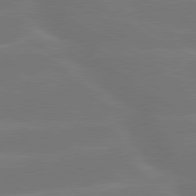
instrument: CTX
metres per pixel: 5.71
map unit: lApd
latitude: 79.8961
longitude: -149.1970
